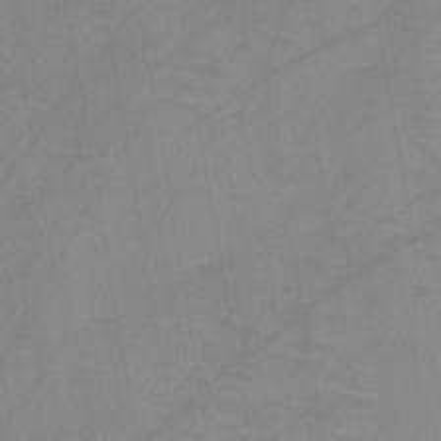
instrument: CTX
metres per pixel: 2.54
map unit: HNb
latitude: -44.8597
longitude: -40.8002
